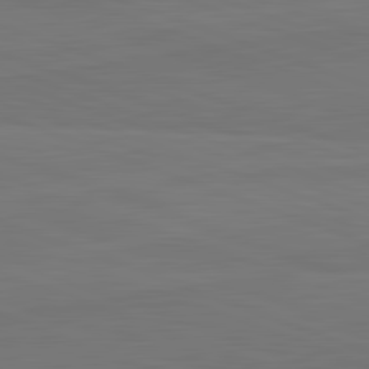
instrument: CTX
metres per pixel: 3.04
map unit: lApd
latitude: 82.4790
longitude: 164.7086
